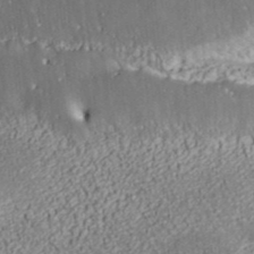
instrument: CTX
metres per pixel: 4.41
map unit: ANa
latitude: 36.5735
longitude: 18.1228
